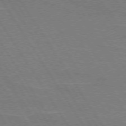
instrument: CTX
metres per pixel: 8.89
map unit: lApd
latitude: 74.0633
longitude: -56.0255
